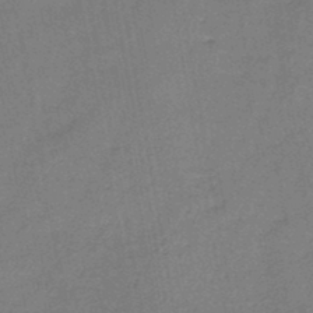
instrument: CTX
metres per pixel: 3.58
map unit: HNb
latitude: -45.3888
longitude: -37.4616
